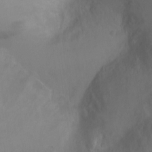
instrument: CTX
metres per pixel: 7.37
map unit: Ht
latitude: -1.0676
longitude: -33.8016
